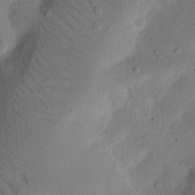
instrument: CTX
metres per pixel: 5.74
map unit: Ht
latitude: 14.2334
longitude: -74.7624
